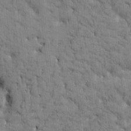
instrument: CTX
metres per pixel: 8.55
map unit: Htu
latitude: -2.8030
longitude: 175.1053
